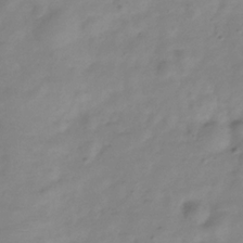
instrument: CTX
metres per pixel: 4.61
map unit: Hve
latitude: -32.6519
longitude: 91.1998
